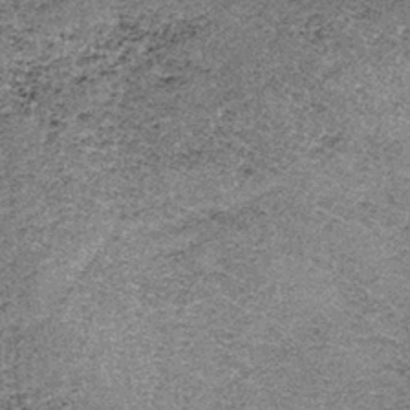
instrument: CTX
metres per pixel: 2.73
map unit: lHb
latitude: -37.5777
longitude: 67.0109
